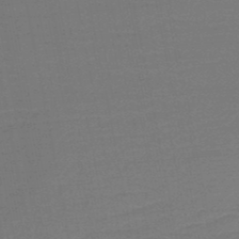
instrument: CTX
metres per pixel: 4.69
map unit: HNb
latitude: -48.1228
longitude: 55.7289
